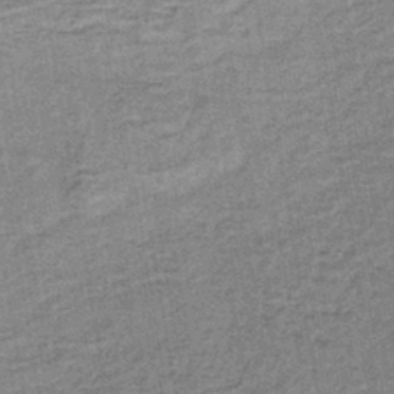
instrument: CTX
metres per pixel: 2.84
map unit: lHb
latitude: -40.2739
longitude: 58.6518
